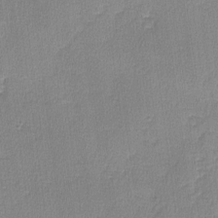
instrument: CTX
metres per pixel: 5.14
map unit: lHvf
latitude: -11.1242
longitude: -99.4993
